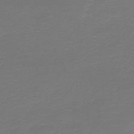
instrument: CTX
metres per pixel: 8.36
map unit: HNb
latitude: -47.2376
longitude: 53.7477
